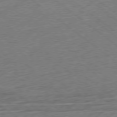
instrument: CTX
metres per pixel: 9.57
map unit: Hpe
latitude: -79.0675
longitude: -15.8962
